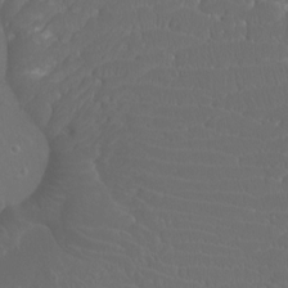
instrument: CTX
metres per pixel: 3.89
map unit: Htu
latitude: -11.2754
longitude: -72.6490
